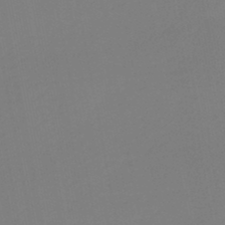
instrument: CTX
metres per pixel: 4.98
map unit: HNb
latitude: -46.3684
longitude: 56.6896
